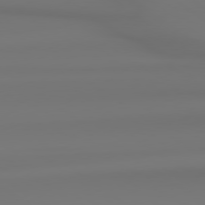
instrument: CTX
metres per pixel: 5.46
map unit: Hpe
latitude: 78.9136
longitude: -137.3671
